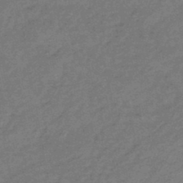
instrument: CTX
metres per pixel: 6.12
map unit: eHb
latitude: -44.9920
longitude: 88.6707
